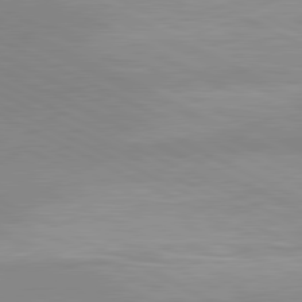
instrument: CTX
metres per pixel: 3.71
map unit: lApd
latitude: 80.8191
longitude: 133.9367
